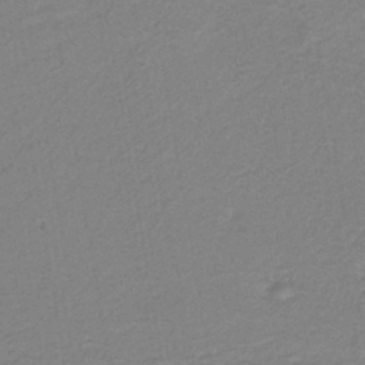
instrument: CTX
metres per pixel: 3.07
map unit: HNb
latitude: -40.4251
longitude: 51.1809
